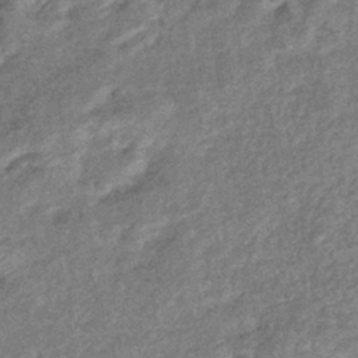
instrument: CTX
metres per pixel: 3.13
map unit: eHb
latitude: -39.5777
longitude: 80.6708
